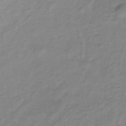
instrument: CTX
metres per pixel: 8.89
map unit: lHb
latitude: -36.0850
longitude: 72.4818
